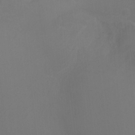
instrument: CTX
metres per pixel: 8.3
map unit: Ht
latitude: 2.0444
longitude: -28.6301
